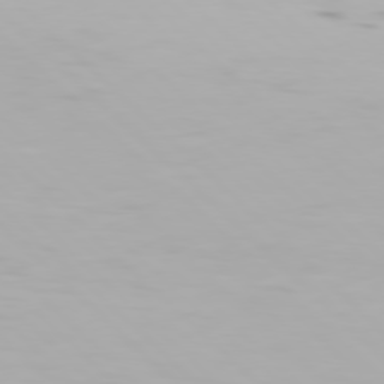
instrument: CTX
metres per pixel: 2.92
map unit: Hpe
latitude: 77.3103
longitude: -162.7813
